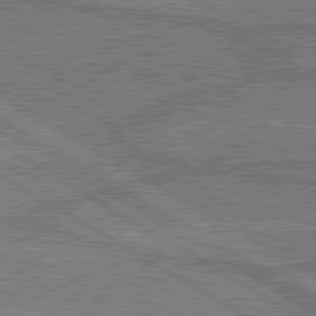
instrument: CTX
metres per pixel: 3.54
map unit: lApd
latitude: 79.9528
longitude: 168.8219
